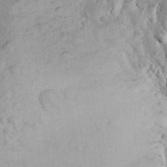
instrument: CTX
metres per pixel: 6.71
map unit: Aa
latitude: 23.5560
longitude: -147.1592
